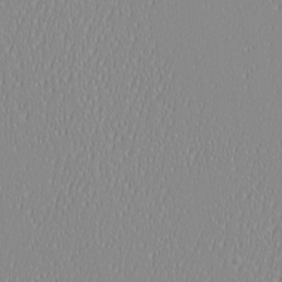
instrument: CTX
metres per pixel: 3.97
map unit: eHh
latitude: -6.6518
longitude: -82.8002
